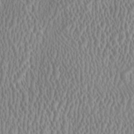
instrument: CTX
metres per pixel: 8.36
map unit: HNhu
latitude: 0.4979
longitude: -0.1577
